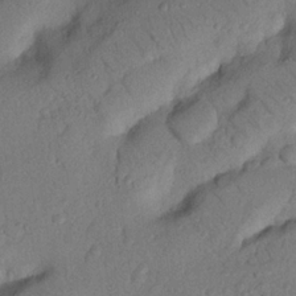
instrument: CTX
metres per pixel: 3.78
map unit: Nhu
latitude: 21.9717
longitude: -75.3104
